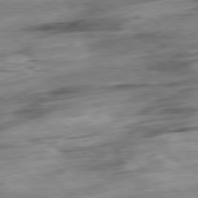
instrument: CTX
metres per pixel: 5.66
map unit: Hpe
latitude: -78.8975
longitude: -18.0822
